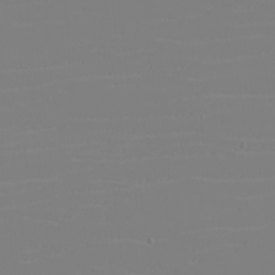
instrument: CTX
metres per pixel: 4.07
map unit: eHh
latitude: -5.9556
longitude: -84.3845
